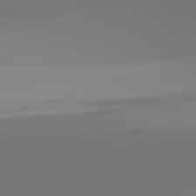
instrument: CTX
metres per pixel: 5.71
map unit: lApd
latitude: 81.9150
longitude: -150.9324
